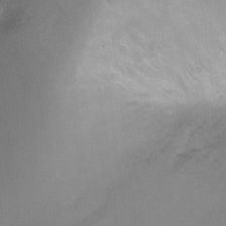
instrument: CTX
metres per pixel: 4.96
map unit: Ht
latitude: -9.8800
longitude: -28.4412
